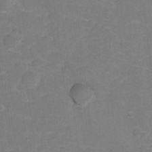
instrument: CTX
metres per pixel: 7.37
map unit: Hto
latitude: 4.4790
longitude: -32.0255
